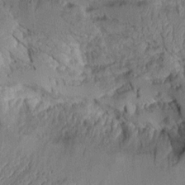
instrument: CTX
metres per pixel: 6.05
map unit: Aa
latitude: 9.1214
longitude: -128.0255
